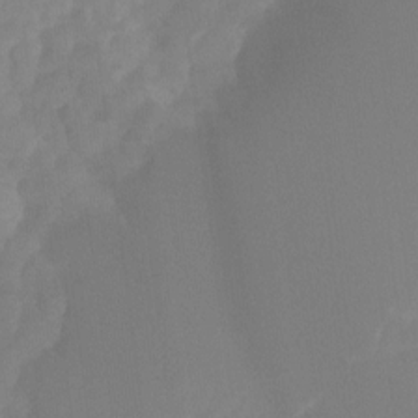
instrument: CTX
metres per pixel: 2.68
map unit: Ht
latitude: -14.7652
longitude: -56.4223
